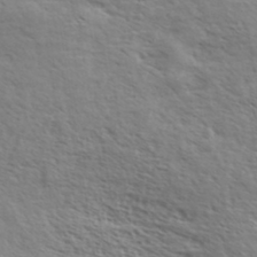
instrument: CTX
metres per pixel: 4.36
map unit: eHh
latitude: 36.5546
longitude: -139.2537
